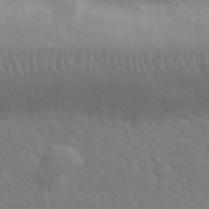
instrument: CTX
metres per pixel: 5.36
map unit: eHh
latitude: 32.9136
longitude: -70.3656
